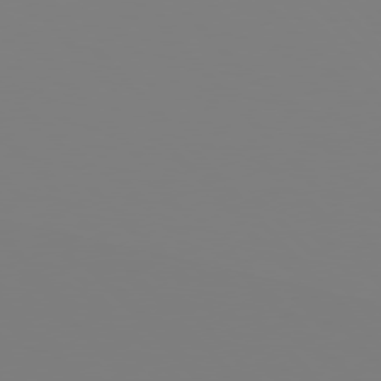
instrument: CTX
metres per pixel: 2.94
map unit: Hpe
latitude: 77.0080
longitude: -161.0269
